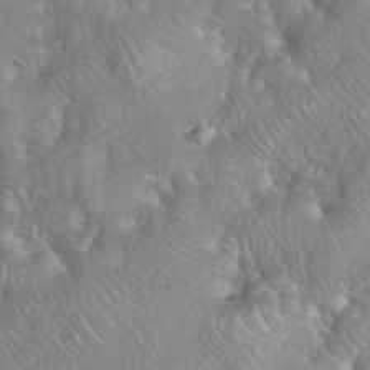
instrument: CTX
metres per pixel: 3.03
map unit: eHh
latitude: 39.7638
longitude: -57.7827
